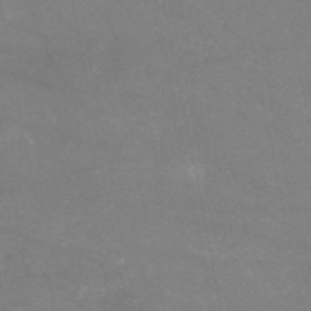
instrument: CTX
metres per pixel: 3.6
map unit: HNb
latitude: -53.5210
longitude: -34.4412
